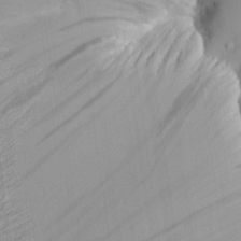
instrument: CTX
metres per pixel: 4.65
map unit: Aa
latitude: 27.1970
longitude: -134.0822
